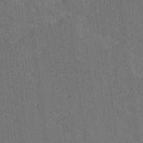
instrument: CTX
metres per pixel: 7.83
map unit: Ave
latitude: 19.2159
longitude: -137.3293
